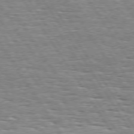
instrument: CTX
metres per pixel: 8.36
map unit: Hpe
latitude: 74.2523
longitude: -138.0444
